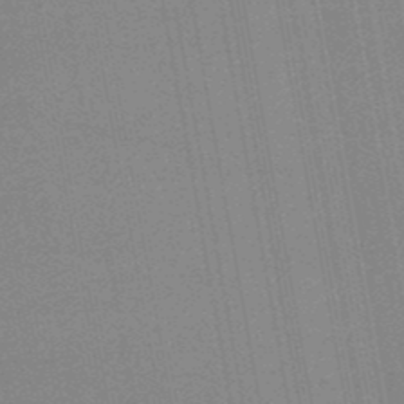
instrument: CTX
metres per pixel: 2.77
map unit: lHb
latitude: -48.6141
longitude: 71.2565
